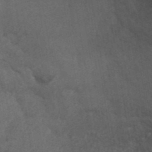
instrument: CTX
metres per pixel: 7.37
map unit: ANa
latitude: 39.2159
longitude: 29.5966
